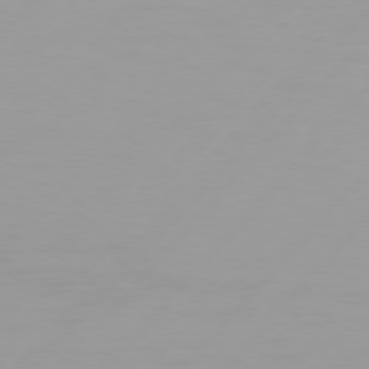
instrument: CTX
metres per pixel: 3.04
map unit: Hpe
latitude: 75.5560
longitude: -128.1956
